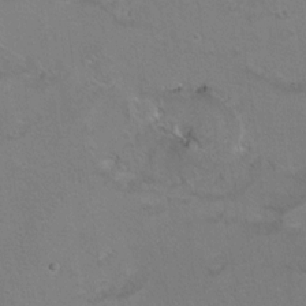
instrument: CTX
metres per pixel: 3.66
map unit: Hto
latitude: 8.9514
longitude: -34.5168
